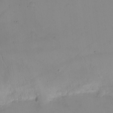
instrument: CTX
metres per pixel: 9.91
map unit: eHh
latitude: -9.8611
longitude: -66.1955
